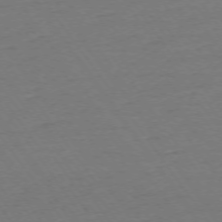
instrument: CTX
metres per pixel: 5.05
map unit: Ap
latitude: -74.9731
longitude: -81.0269
